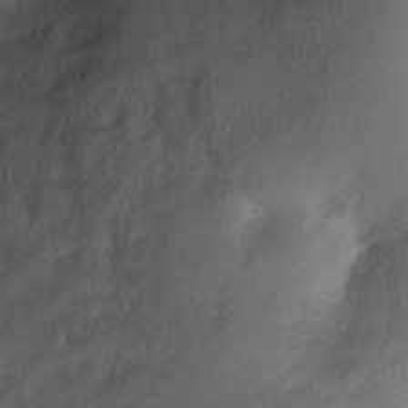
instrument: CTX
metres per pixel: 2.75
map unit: Ht
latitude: -2.1794
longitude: -29.5560
